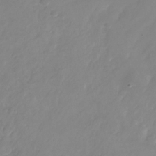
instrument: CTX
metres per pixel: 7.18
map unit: Nhu
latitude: -24.0850
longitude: -69.6316
